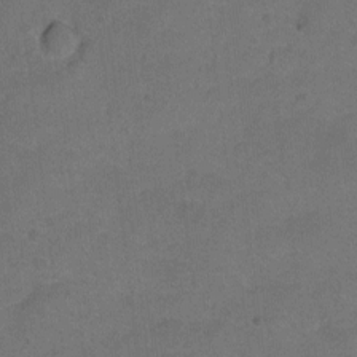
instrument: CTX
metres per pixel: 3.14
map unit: Hto
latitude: 3.1970
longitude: -32.9136
